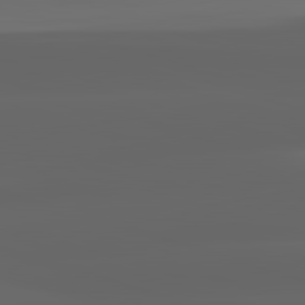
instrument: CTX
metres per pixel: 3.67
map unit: lApd
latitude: 82.9135
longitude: -132.8380
